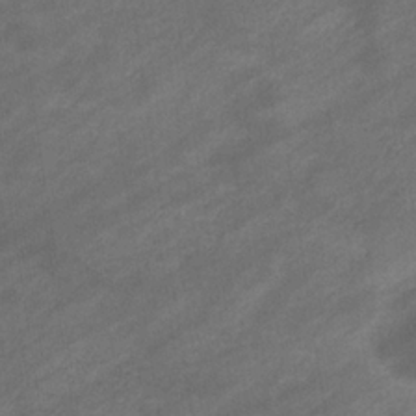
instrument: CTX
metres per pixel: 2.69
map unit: eHb
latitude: -33.0487
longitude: 71.8422
